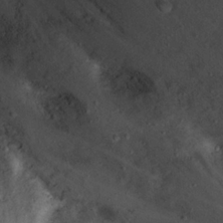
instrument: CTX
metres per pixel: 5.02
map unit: Nhu
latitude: 22.7057
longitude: -68.9514
